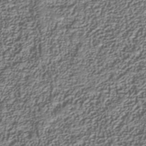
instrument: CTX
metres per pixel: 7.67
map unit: Nhu
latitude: -39.2754
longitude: -85.9150
